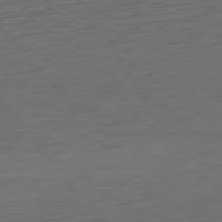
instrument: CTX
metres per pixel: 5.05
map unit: Ap
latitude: -81.2943
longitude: -60.2900
